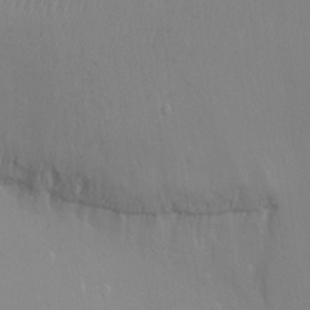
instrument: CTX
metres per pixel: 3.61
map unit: Ht
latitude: -8.0661
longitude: -37.0270
